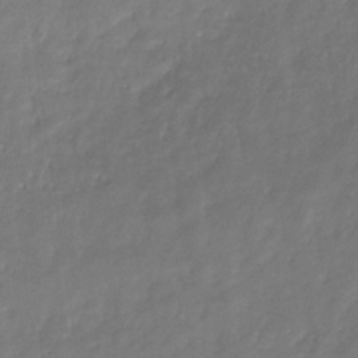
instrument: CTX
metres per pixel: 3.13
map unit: eHb
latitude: -30.0661
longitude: 71.1053
